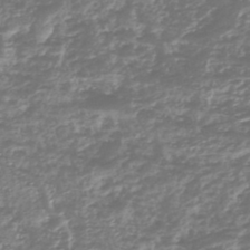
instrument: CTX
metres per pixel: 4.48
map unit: lHb
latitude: -45.0486
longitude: 78.3495
